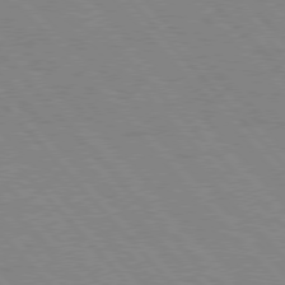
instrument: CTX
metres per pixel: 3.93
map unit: Hpe
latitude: 76.9324
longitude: -153.6127
